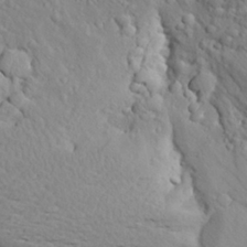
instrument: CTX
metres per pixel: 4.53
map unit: Aa
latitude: 25.1970
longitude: -148.2145
